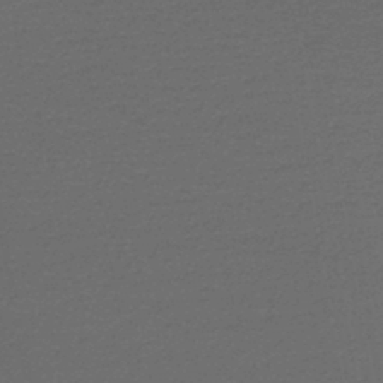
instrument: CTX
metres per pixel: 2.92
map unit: lHb
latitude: -44.9353
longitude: 75.0109
